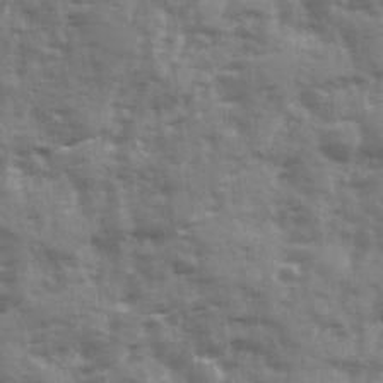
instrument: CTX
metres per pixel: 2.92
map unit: Ave
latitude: 12.9703
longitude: -103.1781
